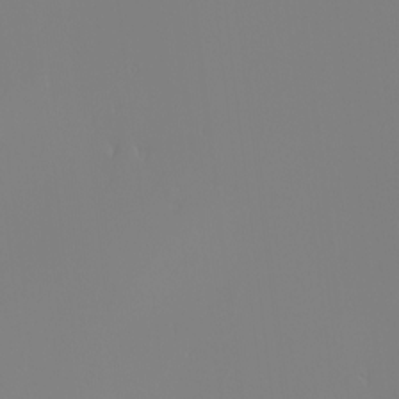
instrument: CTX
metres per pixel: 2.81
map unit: Nhu
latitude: -4.3117
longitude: -90.1011
